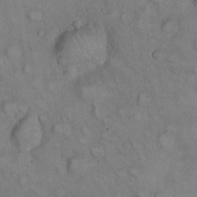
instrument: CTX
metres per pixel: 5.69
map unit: eHh
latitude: 22.3845
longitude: -61.1781
